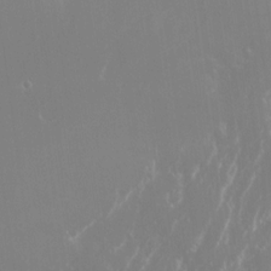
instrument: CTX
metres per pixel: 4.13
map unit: Nhu
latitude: -24.9919
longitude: -72.4979
